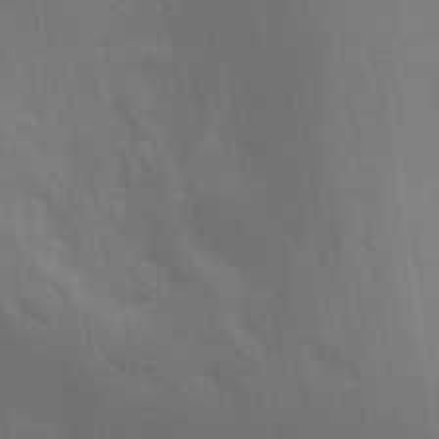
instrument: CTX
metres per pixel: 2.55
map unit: Aa
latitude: 26.4034
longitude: -145.8583
